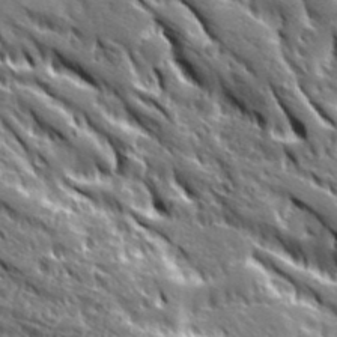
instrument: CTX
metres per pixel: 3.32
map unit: Ave
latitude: 20.1956
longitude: -135.2915
